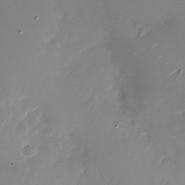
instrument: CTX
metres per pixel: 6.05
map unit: Nhu
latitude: -26.5006
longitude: -73.5372
